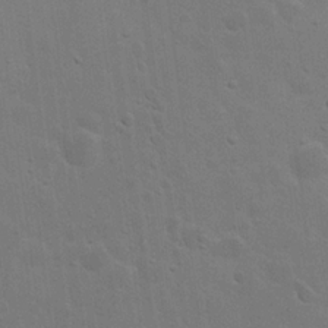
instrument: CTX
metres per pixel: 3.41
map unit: eHh
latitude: 20.3090
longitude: -62.3845
